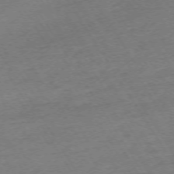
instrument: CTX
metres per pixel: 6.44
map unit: Hpe
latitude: -72.8408
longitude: 9.9556
